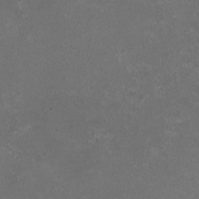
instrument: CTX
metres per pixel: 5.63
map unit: HNhu
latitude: -2.1227
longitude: -0.4223
